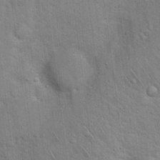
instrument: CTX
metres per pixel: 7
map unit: Hto
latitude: 18.2711
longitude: -52.1578
